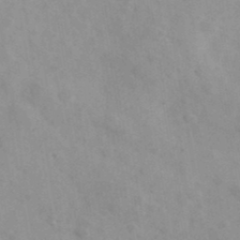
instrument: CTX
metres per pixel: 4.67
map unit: Ave
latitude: 39.4048
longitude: -107.1970
